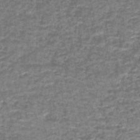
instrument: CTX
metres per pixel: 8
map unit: lHb
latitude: -43.9178
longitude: 53.5210
